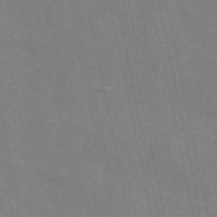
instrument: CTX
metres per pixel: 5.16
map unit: ANa
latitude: 49.7450
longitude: -79.3671
